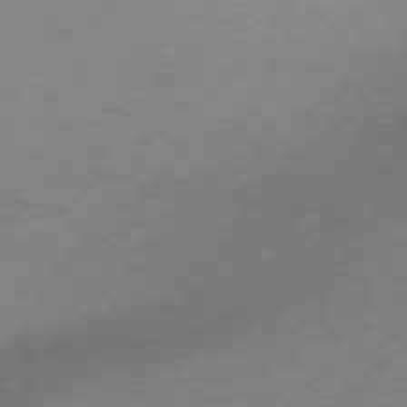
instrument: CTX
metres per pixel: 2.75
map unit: Ap
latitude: -74.5763
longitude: -67.9150
